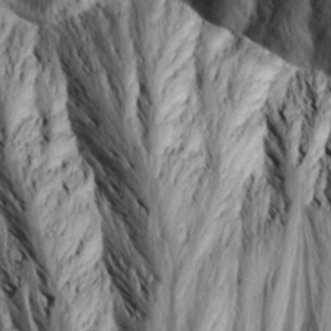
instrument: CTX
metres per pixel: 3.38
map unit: Ave
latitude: 13.8206
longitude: -133.9906
